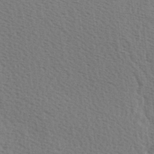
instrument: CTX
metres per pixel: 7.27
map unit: Hve
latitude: 2.2900
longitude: -124.8946
